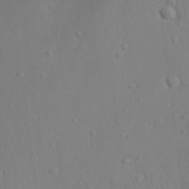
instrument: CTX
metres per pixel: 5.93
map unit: lAvf
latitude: -9.2376
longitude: -120.8380
